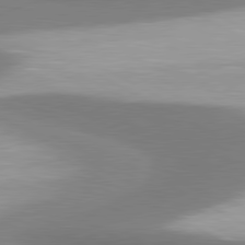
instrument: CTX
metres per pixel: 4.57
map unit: lApd
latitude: 80.6113
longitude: 176.3873
